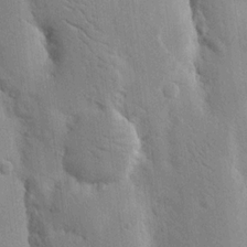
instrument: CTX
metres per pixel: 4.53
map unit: Nhu
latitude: 15.8584
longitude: -77.9717
